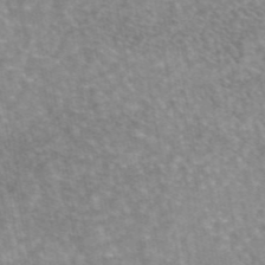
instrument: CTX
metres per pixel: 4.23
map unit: eAb
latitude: 45.3104
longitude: 105.7477
